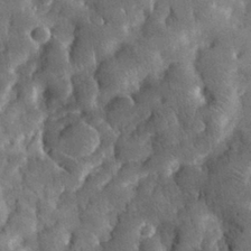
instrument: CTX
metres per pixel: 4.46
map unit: eHh
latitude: 31.2159
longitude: -69.8206
